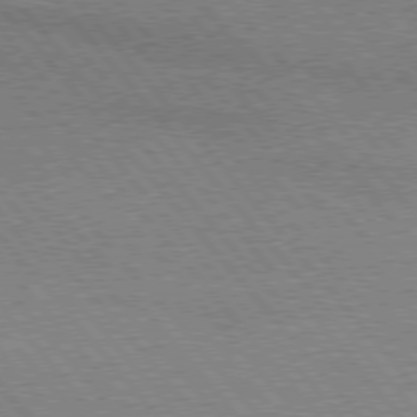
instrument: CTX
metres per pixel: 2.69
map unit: lApd
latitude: 76.3845
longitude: -85.7450
